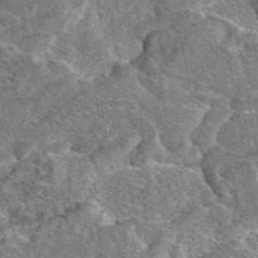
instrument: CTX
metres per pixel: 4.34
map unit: eAb
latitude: 46.8002
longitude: 107.1620
